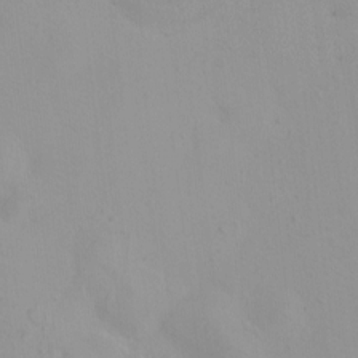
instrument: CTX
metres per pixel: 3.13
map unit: HNhu
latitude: 5.6883
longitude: 8.4440
